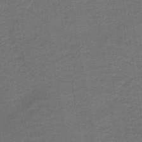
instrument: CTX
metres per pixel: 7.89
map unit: HNb
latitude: -43.6532
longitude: 51.6722
